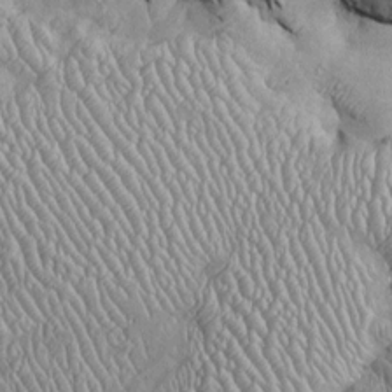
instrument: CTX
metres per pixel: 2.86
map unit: Htu
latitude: -6.5574
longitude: 153.4454
